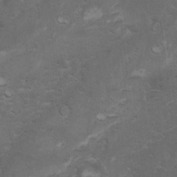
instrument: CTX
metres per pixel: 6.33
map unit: Ht
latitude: 4.8191
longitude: -29.1592
